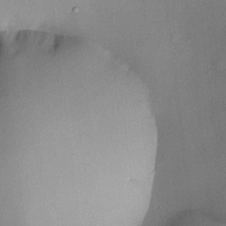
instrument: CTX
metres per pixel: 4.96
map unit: HNhu
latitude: 9.2537
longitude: 14.1228
